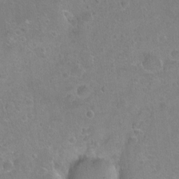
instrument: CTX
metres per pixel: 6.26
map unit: Ht
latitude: -6.3306
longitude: -37.1403
